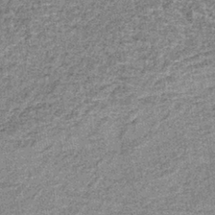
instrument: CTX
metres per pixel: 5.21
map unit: lHb
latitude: -37.7855
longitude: 65.7100
